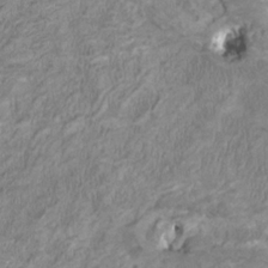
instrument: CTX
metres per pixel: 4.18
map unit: HNhu
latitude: 2.1200
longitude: -2.9513
